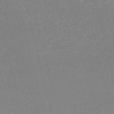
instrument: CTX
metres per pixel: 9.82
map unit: HNb
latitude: -53.8044
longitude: -36.6302
